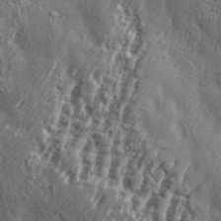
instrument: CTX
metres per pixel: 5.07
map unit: Aa
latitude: 33.6505
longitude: -135.2159
